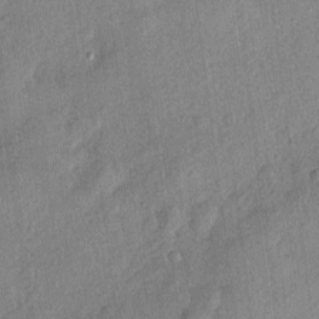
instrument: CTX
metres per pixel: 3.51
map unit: eHh
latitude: 4.2333
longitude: -74.8002
